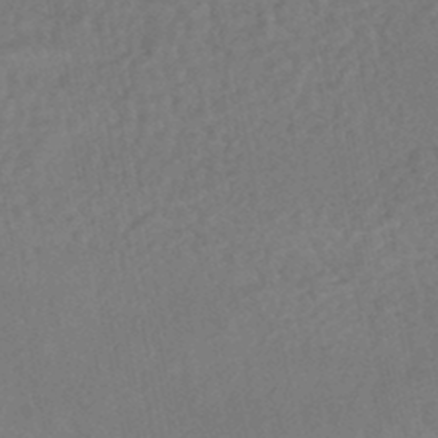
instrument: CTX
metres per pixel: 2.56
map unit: HNhu
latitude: -46.9730
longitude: 96.1795
